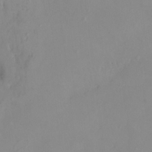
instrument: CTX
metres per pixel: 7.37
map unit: HNhu
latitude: 8.1389
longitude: -1.9717
